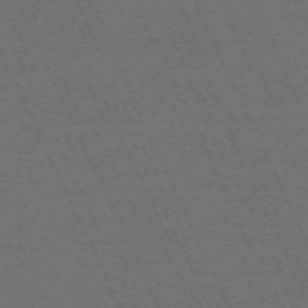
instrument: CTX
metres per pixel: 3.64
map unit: Hpe
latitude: -70.8219
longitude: 15.9367
